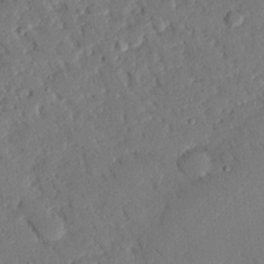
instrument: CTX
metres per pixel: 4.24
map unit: eHh
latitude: 26.3089
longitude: -80.8569
